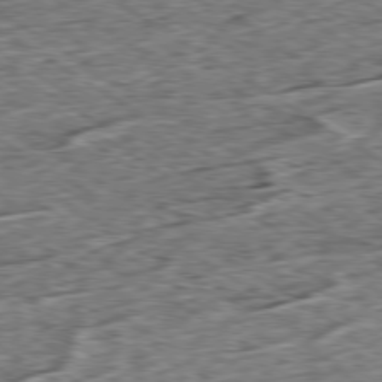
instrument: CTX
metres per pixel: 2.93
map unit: Ap
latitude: -79.6155
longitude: -84.4790
